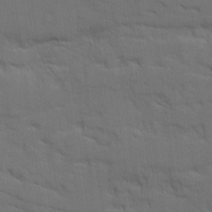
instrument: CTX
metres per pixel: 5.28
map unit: Ave
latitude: 18.8947
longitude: -129.0458
